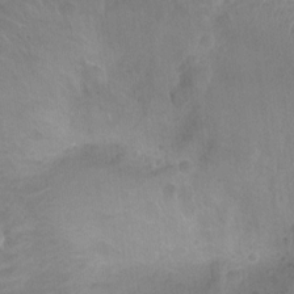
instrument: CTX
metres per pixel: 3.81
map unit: Nhu
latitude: -14.9164
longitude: -25.5182
